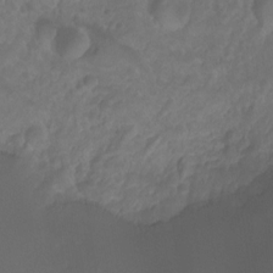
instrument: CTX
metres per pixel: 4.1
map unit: Ht
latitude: -7.0675
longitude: -30.3090
